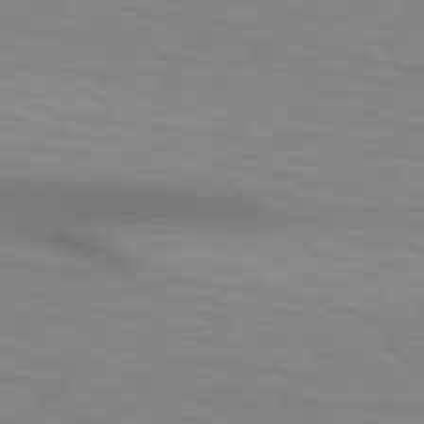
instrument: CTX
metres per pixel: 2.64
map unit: lApd
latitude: 74.5357
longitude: -50.4412
